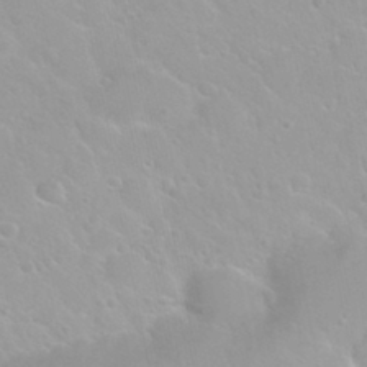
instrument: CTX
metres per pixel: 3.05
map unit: Nhu
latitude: 29.8772
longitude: -55.4237
